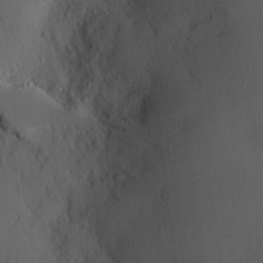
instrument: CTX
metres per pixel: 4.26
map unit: Nve
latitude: -7.7855
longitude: 175.6154
